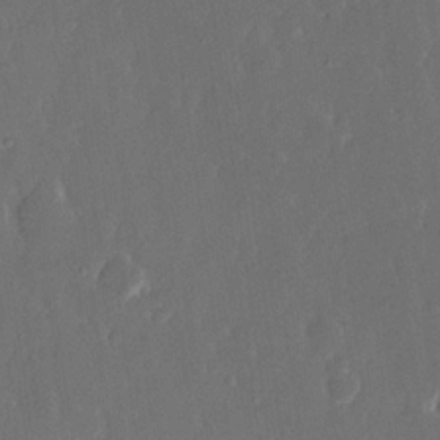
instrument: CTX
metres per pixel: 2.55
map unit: eHh
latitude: 15.6694
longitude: -72.6680
